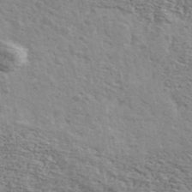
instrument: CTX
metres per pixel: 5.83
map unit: Ave
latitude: 39.5371
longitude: -109.5560
